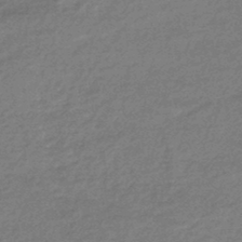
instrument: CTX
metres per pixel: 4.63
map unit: HNhu
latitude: -44.6519
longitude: 93.3699
